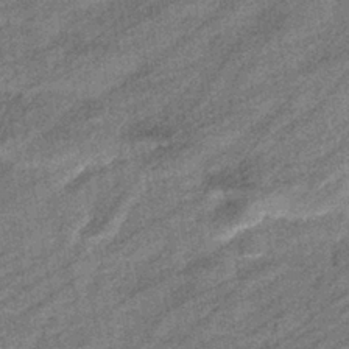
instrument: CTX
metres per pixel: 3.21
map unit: eHb
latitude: -38.1984
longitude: 79.2376
